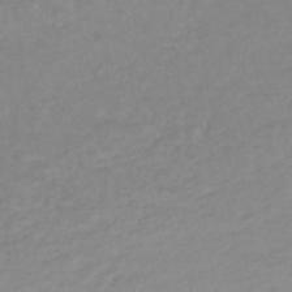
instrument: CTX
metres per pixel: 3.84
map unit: eHb
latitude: -46.9541
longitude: 89.0675
